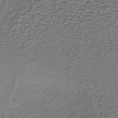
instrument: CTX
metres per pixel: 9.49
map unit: lHb
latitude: -36.2928
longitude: 58.9730
